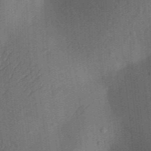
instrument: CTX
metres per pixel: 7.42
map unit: Aa
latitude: 30.8380
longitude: -142.0255
